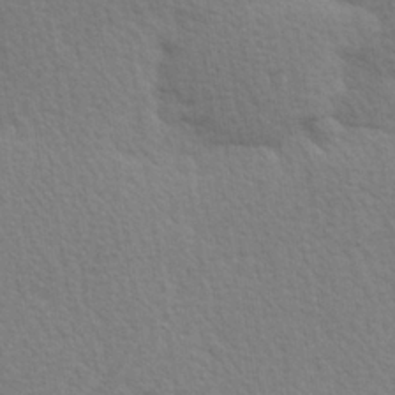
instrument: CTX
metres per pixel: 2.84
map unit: Hve
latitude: 26.8569
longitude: -93.9717
